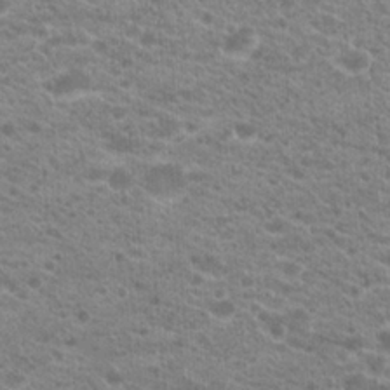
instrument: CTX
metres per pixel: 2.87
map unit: Hto
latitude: 21.0270
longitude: -39.1025
